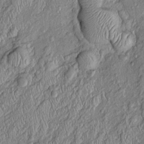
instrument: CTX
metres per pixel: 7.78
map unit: Htu
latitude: -5.8044
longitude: 155.3698
